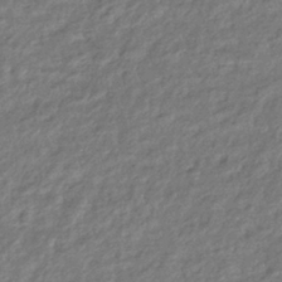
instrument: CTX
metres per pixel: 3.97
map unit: eHb
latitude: -38.5952
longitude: 80.7841
